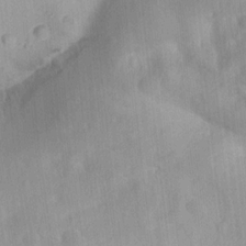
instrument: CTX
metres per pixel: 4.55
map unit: Ave
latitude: 21.6316
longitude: -137.5749
